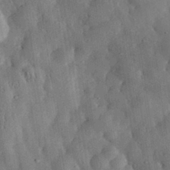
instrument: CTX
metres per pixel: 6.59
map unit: eHh
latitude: 33.0081
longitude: -74.9892
